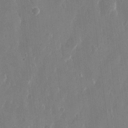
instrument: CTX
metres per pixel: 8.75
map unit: eHh
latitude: 13.6883
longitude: -71.8772
